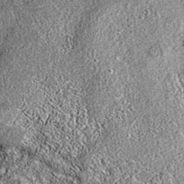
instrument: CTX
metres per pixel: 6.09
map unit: eAb
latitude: 36.9325
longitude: 111.7667
